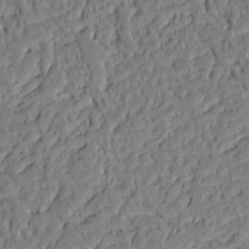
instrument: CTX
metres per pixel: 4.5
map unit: Ave
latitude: 14.7058
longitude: -140.2333
